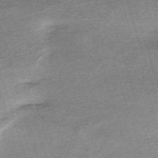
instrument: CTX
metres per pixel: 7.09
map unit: eHh
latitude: -62.5384
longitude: 53.8422
